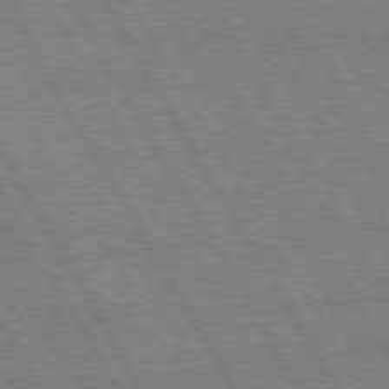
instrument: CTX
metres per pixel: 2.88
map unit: Hpe
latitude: 74.8569
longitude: -154.2900
